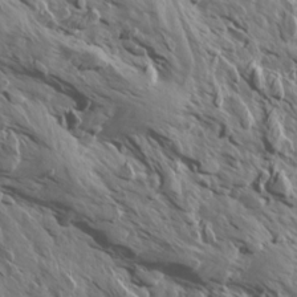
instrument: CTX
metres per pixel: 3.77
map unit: Aa
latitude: 13.3671
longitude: -143.1403
